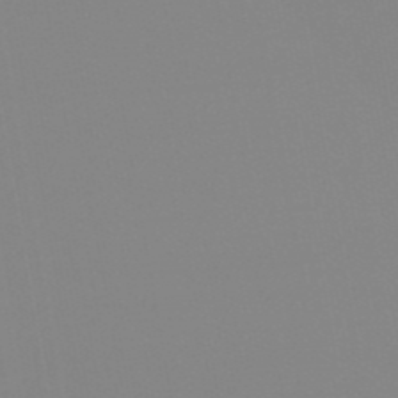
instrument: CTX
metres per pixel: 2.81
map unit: eHb
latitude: -50.1606
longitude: 73.8422
